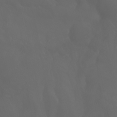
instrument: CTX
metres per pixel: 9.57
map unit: Nhu
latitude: -7.7288
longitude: -83.3859
